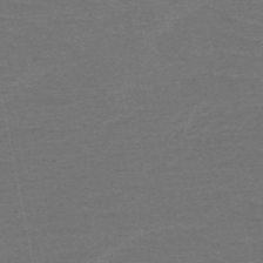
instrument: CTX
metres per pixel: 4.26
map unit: HNb
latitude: -53.2753
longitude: -43.4615
